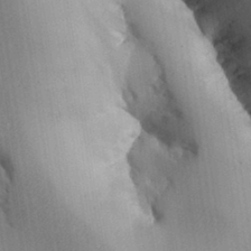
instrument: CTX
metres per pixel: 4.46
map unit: Aa
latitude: 32.8191
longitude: -144.4223
